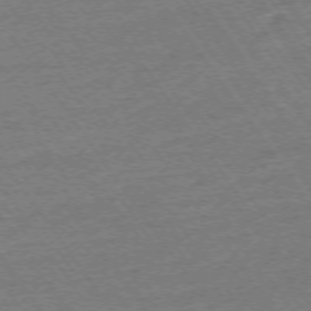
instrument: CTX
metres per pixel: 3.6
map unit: Ap
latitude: -73.9556
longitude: -82.8757
